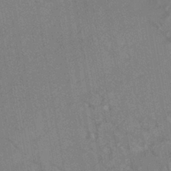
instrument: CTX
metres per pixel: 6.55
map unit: HNhu
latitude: -42.0661
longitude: 91.9178
